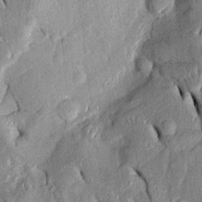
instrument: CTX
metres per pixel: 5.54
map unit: Htu
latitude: -0.8408
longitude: 150.2928
